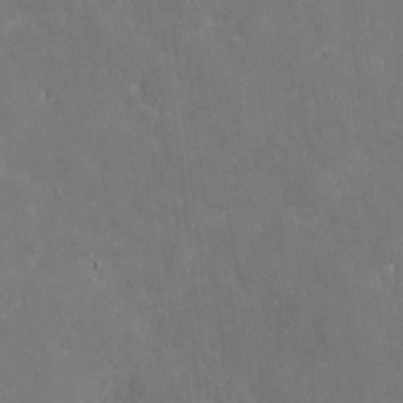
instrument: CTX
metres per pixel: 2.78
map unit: eHh
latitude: 4.3089
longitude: -70.0444
